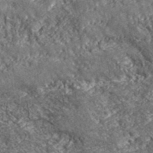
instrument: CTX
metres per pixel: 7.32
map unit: lHvf
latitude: 41.7638
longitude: -90.0822
